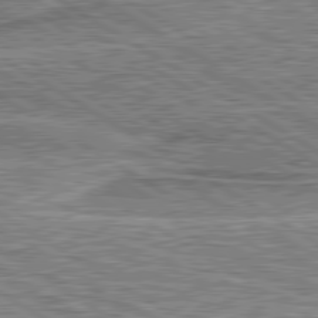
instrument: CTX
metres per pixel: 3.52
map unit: lApd
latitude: 80.1578
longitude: 172.3873
